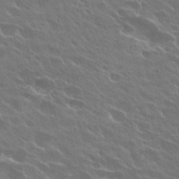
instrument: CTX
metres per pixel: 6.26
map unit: Hto
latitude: 27.6883
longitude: -41.3481
